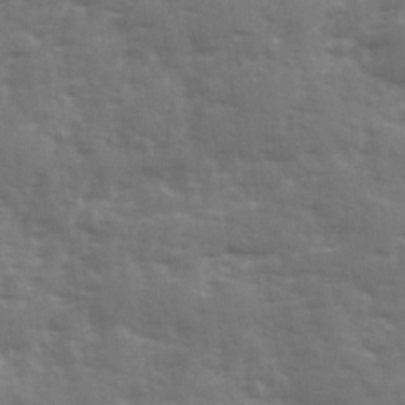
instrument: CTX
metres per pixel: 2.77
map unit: Ave
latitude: 12.3090
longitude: -102.7813
